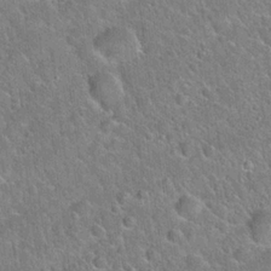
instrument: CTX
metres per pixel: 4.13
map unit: Hto
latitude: 20.9325
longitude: -51.1025
